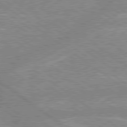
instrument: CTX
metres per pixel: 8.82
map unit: lApd
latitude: 79.1592
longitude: -157.1592
